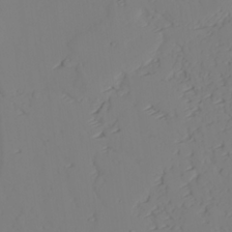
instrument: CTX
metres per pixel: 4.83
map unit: lAvf
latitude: 26.2145
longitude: -111.1781
